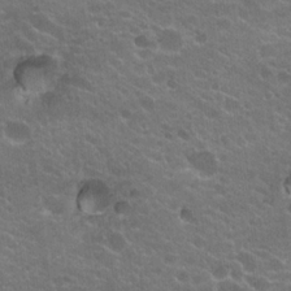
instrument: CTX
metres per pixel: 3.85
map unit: Hto
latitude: 20.1200
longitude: -35.7260
